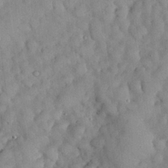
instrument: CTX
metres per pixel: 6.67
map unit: Nhu
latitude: 28.4790
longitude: -69.1214
